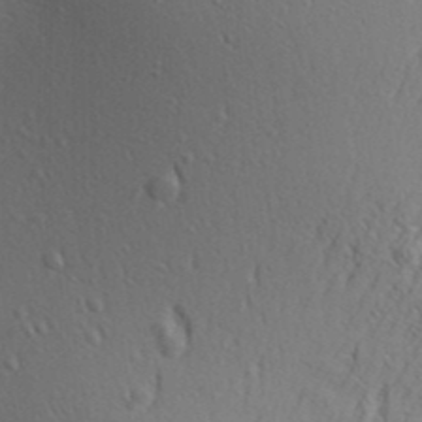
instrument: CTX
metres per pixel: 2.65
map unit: Aa
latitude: 29.6127
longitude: -139.2915
